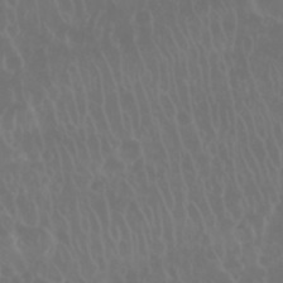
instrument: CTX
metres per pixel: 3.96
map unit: Nhu
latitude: 28.4034
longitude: -62.8380
